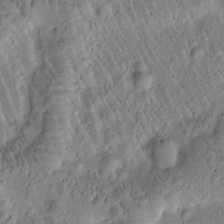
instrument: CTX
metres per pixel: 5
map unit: Htu
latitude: -1.8234
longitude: 171.3699
